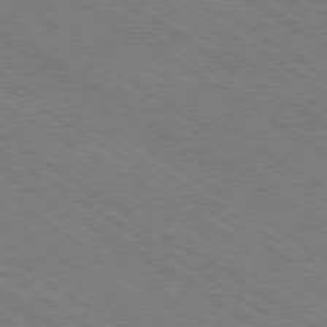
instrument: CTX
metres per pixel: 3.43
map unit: Ap
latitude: -79.4076
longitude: -79.5182
